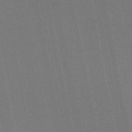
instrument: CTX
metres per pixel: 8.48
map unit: lHb
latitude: -46.2550
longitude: 57.6911
